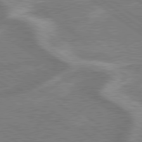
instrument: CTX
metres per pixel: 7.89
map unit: lApd
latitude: 79.1970
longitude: -171.0836
